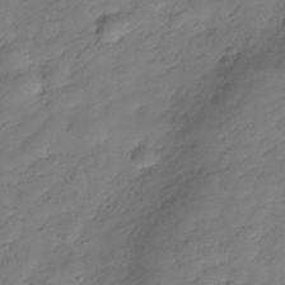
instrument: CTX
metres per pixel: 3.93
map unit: Hve
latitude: -30.3873
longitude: 90.1984
